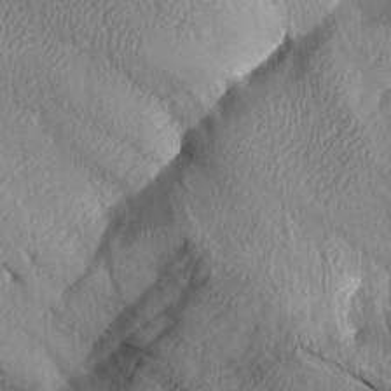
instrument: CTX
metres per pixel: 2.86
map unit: Aa
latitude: 14.7247
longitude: -146.8002
